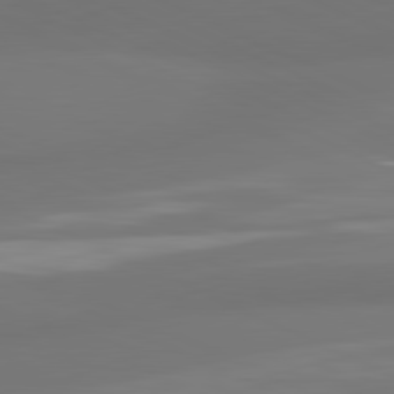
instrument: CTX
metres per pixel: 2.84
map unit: lApd
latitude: 81.2159
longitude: -165.7072
